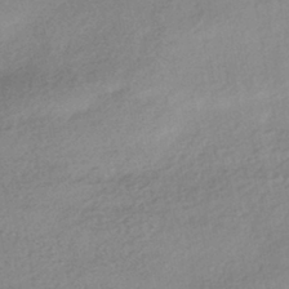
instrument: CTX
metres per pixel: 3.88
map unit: HNhu
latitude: -43.1809
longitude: 95.5210
